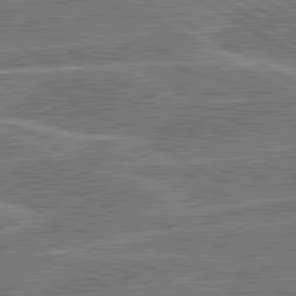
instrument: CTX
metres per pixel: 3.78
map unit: lApd
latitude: 80.7057
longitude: 119.7667
